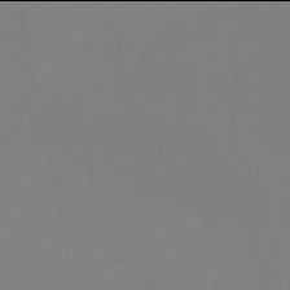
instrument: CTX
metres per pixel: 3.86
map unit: eHb
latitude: -50.0094
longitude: 69.1998
